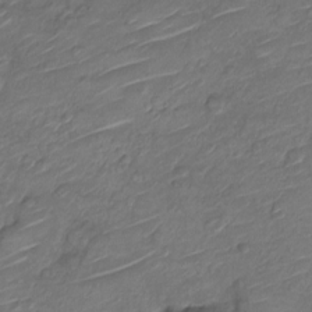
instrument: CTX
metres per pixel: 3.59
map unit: Nve
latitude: -18.4062
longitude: 107.3132
